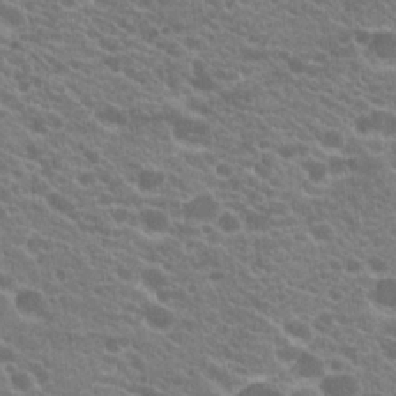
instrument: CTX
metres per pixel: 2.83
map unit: Hto
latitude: 20.2334
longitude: -35.3292
